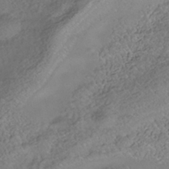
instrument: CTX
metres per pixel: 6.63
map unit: Nhe
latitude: -41.0675
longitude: -100.4223
